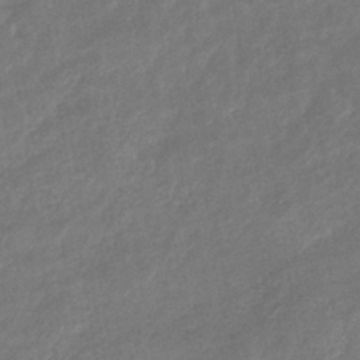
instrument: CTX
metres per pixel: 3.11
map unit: eHb
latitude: -36.0850
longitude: 81.4833
